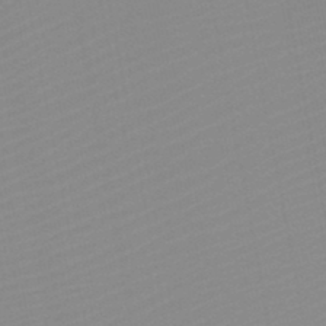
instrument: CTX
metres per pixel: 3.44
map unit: HNb
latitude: -45.6155
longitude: -43.3671
